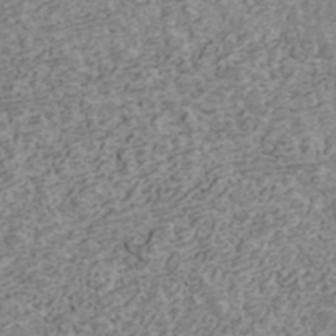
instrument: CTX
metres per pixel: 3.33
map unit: ANa
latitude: 41.9528
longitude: 30.4818
